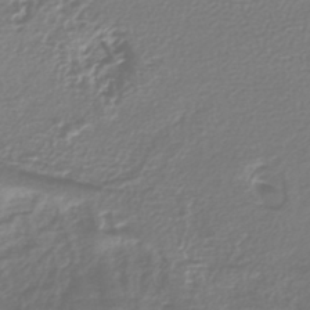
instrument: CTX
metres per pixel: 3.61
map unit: lHb
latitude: -40.4440
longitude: 71.6344
